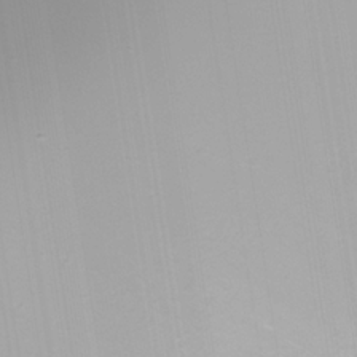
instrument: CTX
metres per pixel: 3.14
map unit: Nhe
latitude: -35.4076
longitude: -90.4034
